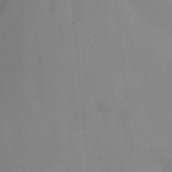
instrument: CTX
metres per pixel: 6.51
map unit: Ht
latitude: -0.6897
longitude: -34.9135
